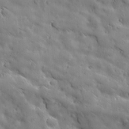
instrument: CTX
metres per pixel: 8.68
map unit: Ave
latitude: 12.3467
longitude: -105.3671
